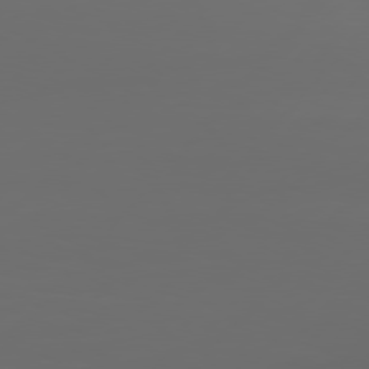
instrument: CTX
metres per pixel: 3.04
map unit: Hpe
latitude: 76.8569
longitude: -139.7450
